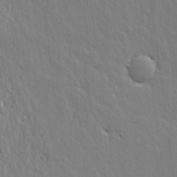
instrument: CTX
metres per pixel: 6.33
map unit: lHvf
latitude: 18.6868
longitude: -117.2159
